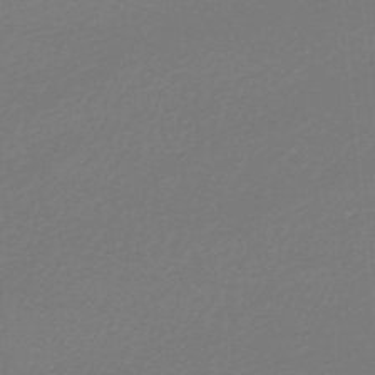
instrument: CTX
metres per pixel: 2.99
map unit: lHb
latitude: -48.6141
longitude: 64.2551
